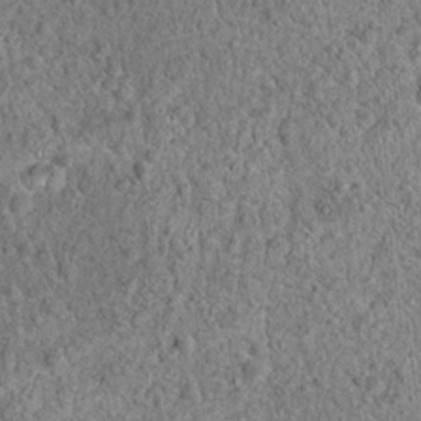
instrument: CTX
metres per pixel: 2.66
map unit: Hto
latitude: 18.6112
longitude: -42.7057
